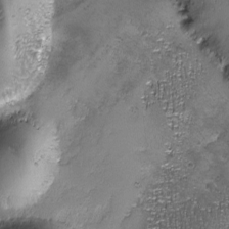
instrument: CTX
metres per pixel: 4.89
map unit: Ave
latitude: -7.8989
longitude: -119.0080
